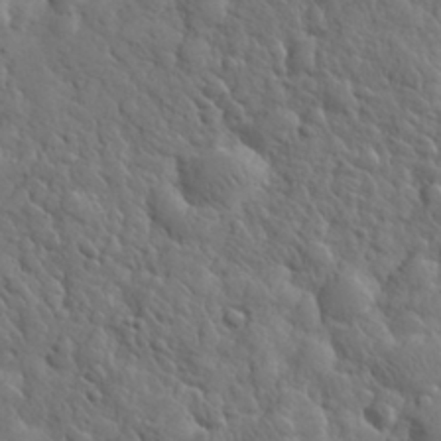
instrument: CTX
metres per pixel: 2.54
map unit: eHh
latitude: 31.2915
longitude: -69.0270
